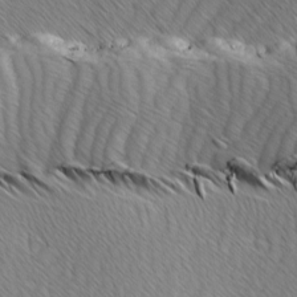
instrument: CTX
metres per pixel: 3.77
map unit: Ave
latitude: -1.6155
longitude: -113.5371
